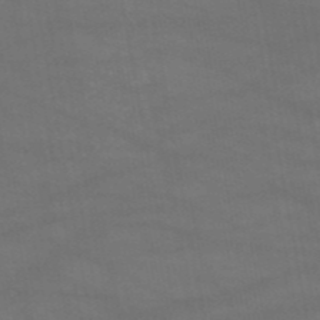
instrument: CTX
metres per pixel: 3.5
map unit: HNb
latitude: -51.8422
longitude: -39.5182
